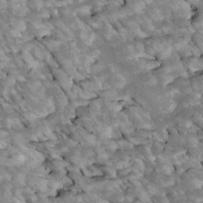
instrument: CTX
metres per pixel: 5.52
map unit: Htu
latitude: 2.1955
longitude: 143.2187
